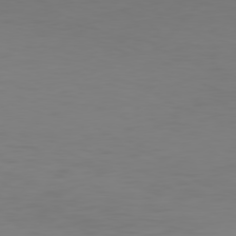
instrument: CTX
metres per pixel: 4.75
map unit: Hpe
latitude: 77.6127
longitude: -123.8772
